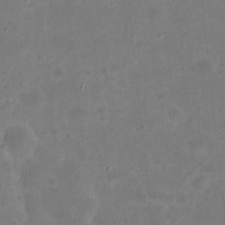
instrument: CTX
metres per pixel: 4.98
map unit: eHh
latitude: 21.6694
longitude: -63.2159
